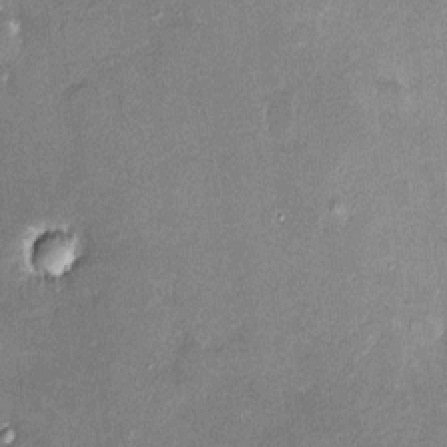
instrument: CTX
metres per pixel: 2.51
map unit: HNhu
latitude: 3.9528
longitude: 7.2187
